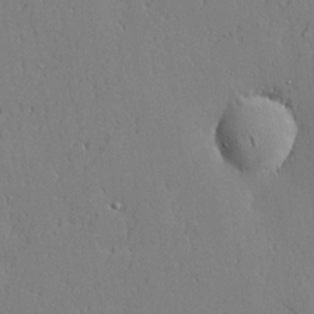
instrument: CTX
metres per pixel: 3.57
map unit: lHvf
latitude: 20.7247
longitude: 143.4832
